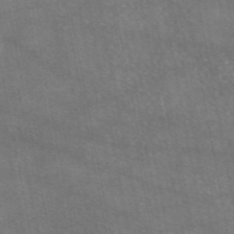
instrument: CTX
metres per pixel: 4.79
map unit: eAb
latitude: 47.3671
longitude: 119.9367
